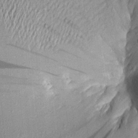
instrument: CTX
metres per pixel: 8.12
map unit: Aa
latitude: 16.5924
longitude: -146.8758
